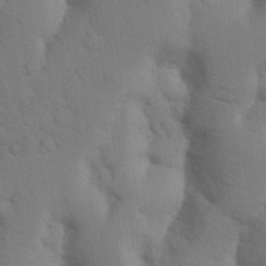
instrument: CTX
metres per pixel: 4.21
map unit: Nhu
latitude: 19.1025
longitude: -76.4034
